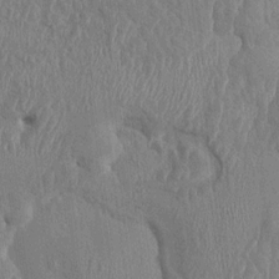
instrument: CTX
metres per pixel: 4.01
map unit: HNhu
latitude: 5.0269
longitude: -6.5357
